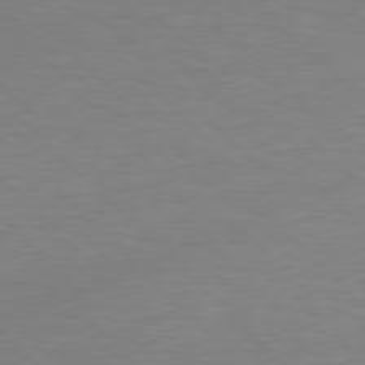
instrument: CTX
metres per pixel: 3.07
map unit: Hpe
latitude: 77.8772
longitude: -175.0081
